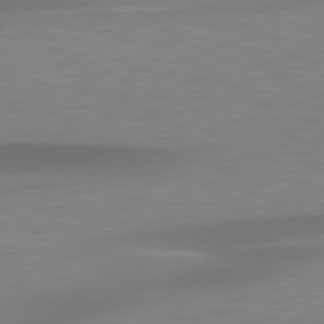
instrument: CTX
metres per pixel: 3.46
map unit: lApd
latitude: 79.3482
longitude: -93.0269
